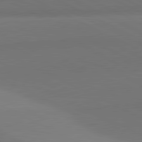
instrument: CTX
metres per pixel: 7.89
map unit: lApd
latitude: 81.4993
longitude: 145.9745
